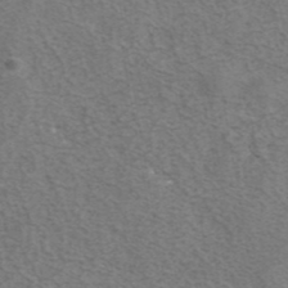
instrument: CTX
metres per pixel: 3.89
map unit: eAb
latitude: 42.0255
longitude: 105.7666
